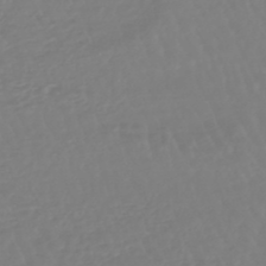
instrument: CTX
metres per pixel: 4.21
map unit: eHb
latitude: -45.6911
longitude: 79.4643
